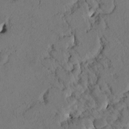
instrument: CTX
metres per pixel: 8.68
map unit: eHh
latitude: -1.2565
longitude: 16.6897
